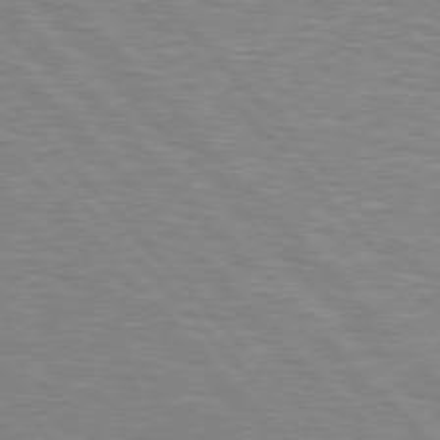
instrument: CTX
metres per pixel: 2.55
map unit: Hpe
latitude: 77.0080
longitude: -150.6112
